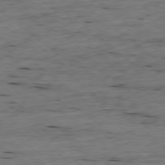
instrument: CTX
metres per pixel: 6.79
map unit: Ap
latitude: -78.4818
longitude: -90.7435
